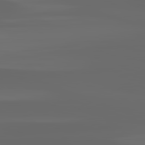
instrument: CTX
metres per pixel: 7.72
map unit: lApd
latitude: 82.8191
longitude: -136.8758
